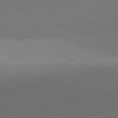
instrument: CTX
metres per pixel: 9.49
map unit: lApd
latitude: 81.8583
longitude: 137.0675
